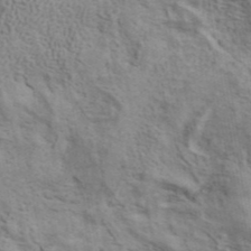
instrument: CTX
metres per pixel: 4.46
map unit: ANa
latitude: 42.4790
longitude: 17.1998
